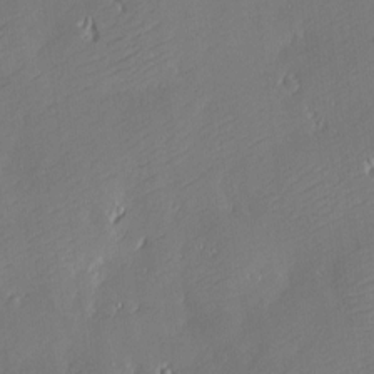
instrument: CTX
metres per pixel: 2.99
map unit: Nve
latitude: -9.2376
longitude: 172.9542
